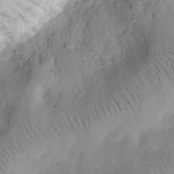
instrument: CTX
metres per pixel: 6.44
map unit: eHh
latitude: 25.5560
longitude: -68.0822
